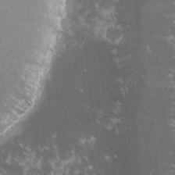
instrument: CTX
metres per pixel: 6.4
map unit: lHvf
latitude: -13.7667
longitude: -102.6868
